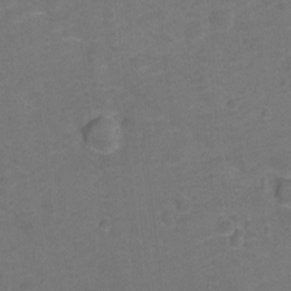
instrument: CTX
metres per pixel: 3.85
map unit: Hto
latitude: -0.7086
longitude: -34.4790
